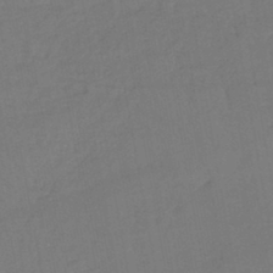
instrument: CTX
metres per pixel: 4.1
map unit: lHb
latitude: -42.9919
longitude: 74.0661
